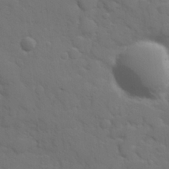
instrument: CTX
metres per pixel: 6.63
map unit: Hve
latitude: 25.2914
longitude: 148.2929
